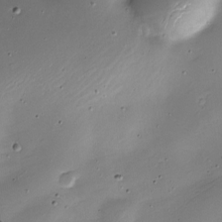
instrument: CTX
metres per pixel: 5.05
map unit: Nhe
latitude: -19.6911
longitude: 144.7085
